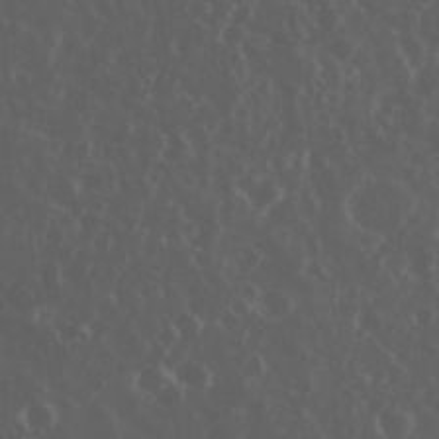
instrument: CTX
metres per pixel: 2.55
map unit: eHh
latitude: 34.4790
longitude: -59.4993
